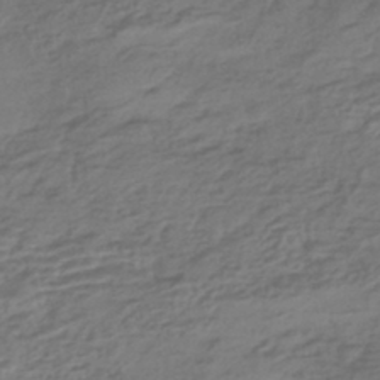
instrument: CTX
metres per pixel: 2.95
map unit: HNhu
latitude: -43.1998
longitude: 104.7841
